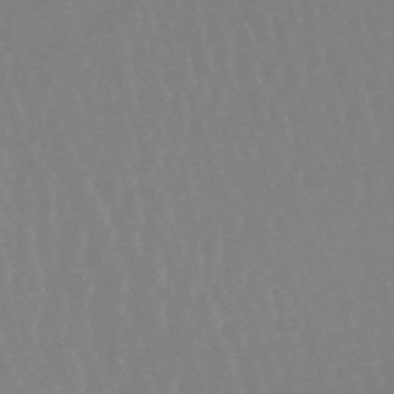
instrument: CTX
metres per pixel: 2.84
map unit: lHb
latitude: -48.6708
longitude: 72.1606
